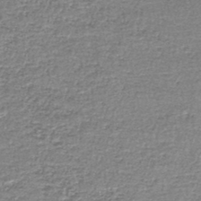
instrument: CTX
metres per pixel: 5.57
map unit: lHb
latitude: -44.2740
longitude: 57.5777
